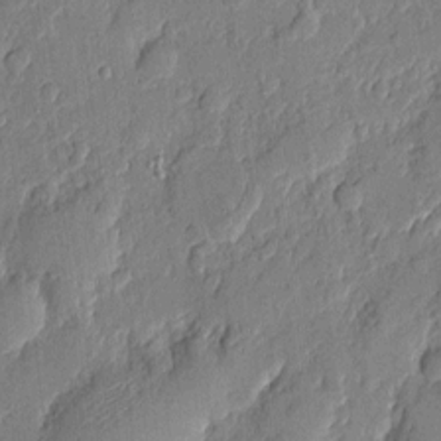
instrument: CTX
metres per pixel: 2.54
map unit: eHh
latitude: 6.1011
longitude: -73.2537
